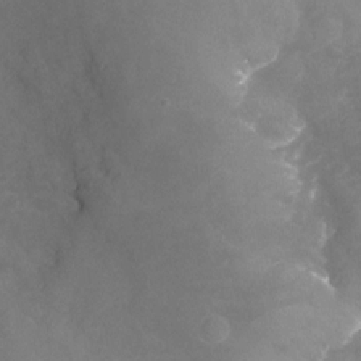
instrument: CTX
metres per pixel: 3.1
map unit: Nhu
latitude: -24.9919
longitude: -57.0458
